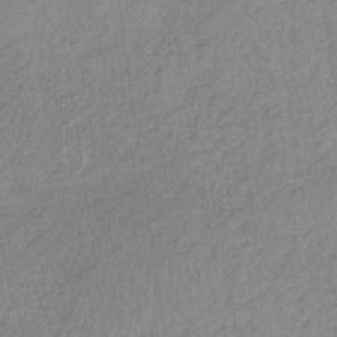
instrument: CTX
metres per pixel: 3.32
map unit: HNb
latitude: -33.5399
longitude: 63.5021
